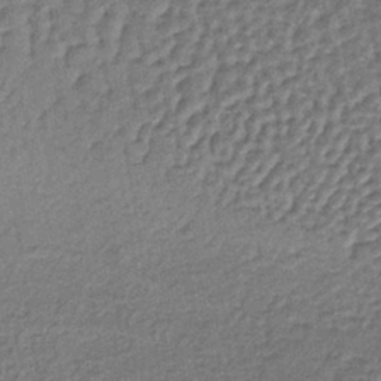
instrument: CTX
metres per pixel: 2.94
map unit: lHb
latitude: -37.5966
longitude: 60.0472
